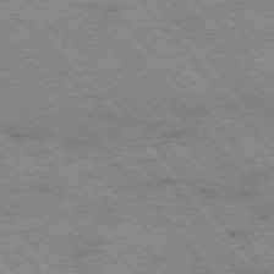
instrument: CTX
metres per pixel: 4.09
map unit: Hpe
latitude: -75.6911
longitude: -14.3468
